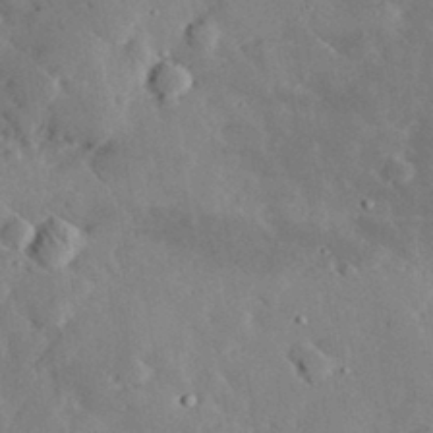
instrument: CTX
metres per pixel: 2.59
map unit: lHvf
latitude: 32.8191
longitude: -85.3104
